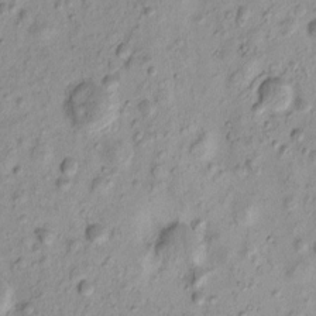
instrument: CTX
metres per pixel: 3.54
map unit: eHh
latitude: -0.5196
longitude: 16.6141
